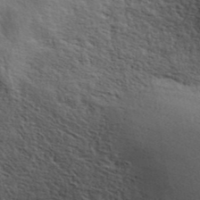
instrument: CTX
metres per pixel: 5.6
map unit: ANa
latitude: 41.7450
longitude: 51.7666
